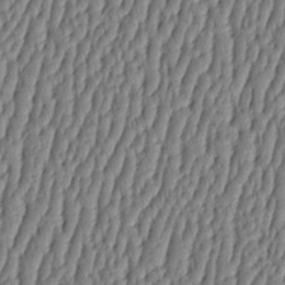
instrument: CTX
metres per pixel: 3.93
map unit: HNhu
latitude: -3.5399
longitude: 13.6533
